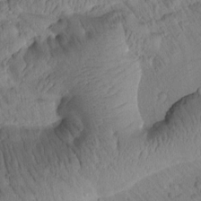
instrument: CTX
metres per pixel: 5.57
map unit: Htu
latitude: 1.7827
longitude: 176.5574
